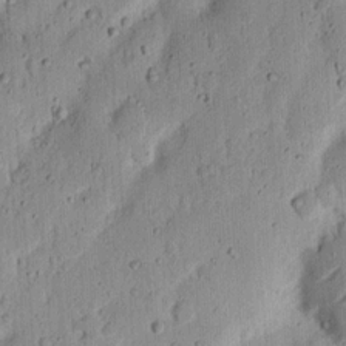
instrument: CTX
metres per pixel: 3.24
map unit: Ht
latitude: 12.8191
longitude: -74.1956
